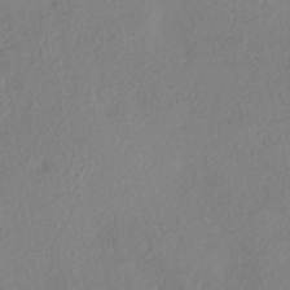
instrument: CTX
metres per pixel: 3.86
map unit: eHh
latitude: -42.3684
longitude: 122.7841
